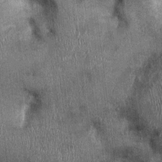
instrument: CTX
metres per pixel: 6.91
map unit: Ht
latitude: -0.2362
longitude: -12.7435
